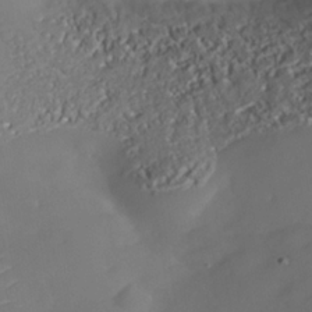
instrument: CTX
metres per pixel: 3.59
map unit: Nhe
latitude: -36.5573
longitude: -86.9514
